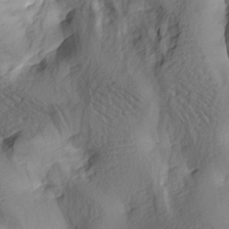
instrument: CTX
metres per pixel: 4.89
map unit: lAa
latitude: 4.7813
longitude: -113.6883
